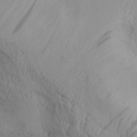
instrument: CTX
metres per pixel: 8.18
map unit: Aa
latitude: 28.0633
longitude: -132.1956
